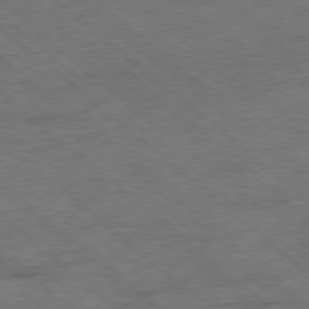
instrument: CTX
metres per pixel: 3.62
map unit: Hpe
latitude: -78.6707
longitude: 17.1809
